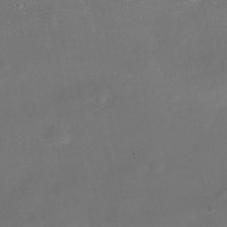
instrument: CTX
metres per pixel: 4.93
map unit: Nhe
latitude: -38.3306
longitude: -118.4223
